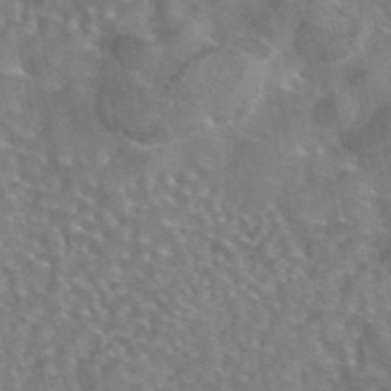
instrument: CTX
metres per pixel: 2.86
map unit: eAb
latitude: 44.8191
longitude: 107.7478
